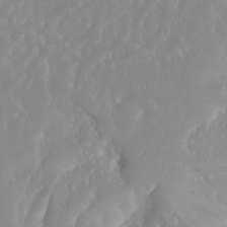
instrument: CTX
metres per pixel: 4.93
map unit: Nhu
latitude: 30.2901
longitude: -57.4993
